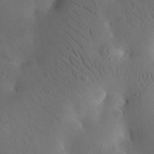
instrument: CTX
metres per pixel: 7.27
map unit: eHh
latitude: 24.4978
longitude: -67.7071
